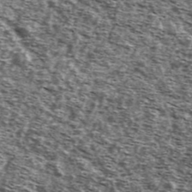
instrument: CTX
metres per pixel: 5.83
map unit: Ave
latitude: 42.0444
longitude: -106.4601
